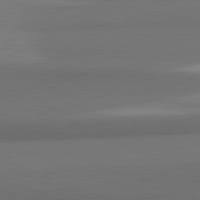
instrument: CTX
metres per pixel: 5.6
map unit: lApd
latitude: 82.0255
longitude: 169.7666
